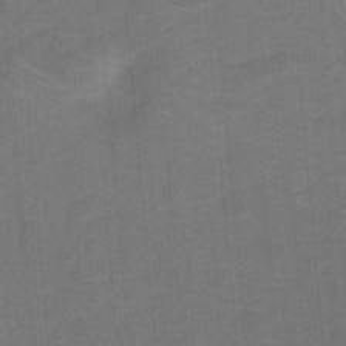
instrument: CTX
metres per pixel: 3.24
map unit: Hto
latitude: 4.8380
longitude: -31.1404
